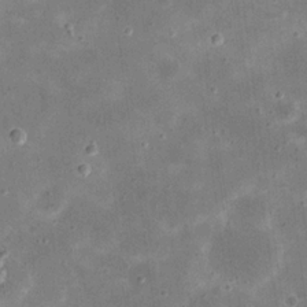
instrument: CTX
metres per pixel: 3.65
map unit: eHh
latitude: 21.1970
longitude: -66.7624
